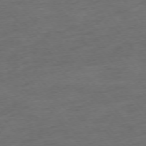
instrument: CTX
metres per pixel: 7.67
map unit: Ap
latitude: -75.9367
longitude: -84.2712
